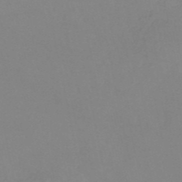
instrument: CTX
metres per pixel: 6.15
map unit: HNb
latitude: -52.4629
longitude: -51.5182
